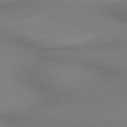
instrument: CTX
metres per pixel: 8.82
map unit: lApd
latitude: 79.3482
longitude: 179.1053
